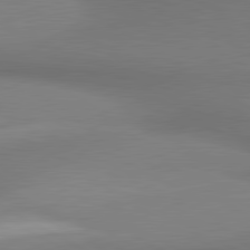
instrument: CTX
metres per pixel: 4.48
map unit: lApd
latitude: 81.1214
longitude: 174.6707
